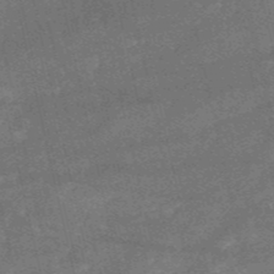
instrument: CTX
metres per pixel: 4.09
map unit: HNb
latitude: -52.6518
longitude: -40.5923
